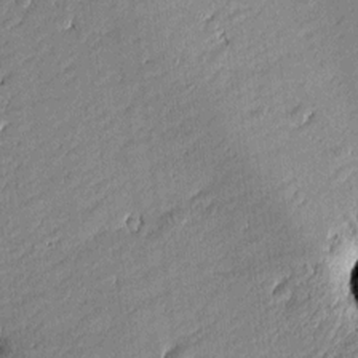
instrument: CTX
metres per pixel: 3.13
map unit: Htu
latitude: -6.3495
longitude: 176.6896
